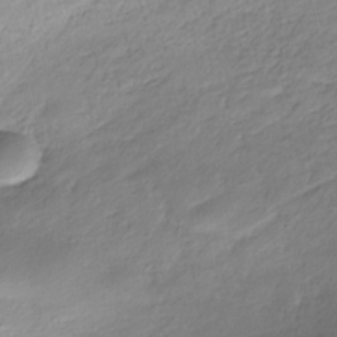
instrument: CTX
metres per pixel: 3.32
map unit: ANa
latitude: -37.3509
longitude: 94.7463
